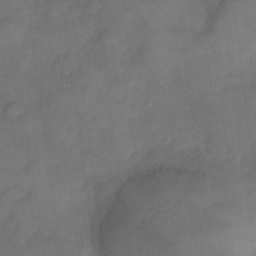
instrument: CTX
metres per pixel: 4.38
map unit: Nve
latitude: -26.2172
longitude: -148.1389
